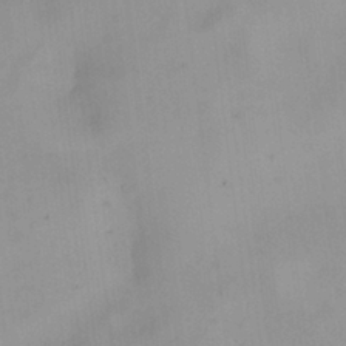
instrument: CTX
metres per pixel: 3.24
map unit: HNhu
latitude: 6.4601
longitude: 13.6344
